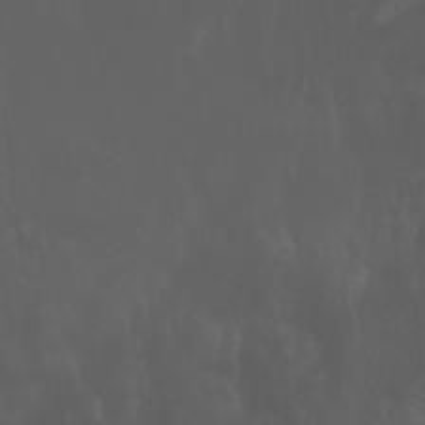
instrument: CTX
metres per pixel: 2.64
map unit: Htu
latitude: -6.5951
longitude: -68.1955
